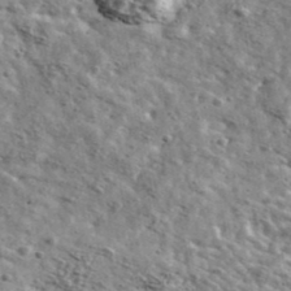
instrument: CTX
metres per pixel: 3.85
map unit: Ave
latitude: 41.8583
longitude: -108.6490
